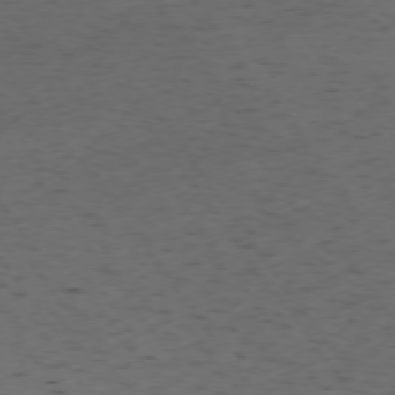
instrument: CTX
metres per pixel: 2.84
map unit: Hpe
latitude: -74.8030
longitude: 8.0472
